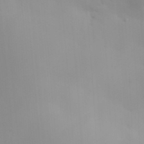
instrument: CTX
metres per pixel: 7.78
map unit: HNhu
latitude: 6.8947
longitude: 13.8045
